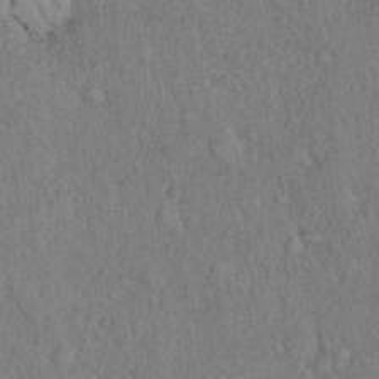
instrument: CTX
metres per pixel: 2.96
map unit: eHh
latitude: 18.4412
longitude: -62.2712
